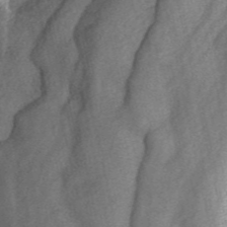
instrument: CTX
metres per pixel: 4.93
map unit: ANa
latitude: 46.1956
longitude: 25.3510
